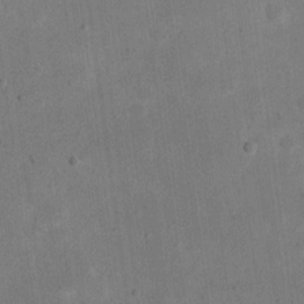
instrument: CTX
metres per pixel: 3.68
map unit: eHh
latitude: 20.0444
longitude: -70.0633
